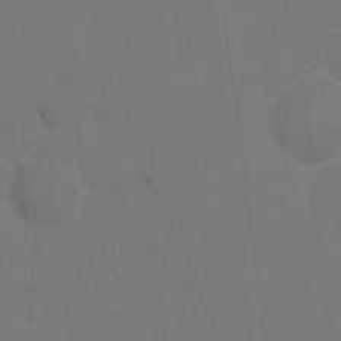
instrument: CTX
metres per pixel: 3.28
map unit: eHh
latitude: 5.1403
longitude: -65.9717
